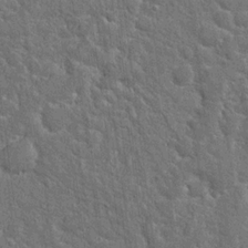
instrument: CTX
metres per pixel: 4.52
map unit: Hto
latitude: 15.6316
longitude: -34.3845
